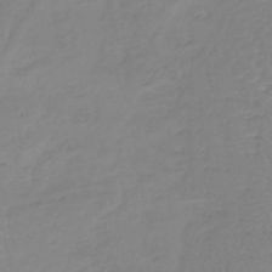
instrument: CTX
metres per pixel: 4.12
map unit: lHb
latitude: -40.2739
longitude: 68.1227
